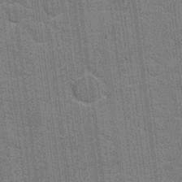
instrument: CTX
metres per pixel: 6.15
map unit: Hto
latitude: 20.2523
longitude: -48.3845
